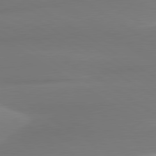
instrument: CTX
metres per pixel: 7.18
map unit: lApd
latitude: 80.2900
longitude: 175.3698
